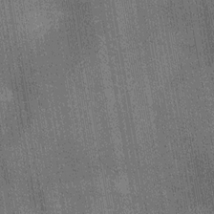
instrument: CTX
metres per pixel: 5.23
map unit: Nhu
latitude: -12.7841
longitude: -21.6316
